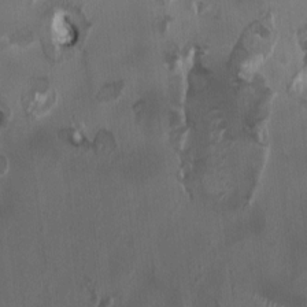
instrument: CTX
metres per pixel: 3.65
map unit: HNhu
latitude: 1.5938
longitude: -3.8772
